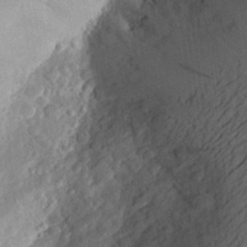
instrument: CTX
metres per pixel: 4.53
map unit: Aa
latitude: 25.7449
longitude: -146.1956
